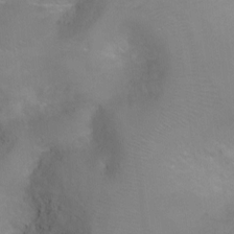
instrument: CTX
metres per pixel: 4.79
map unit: Ht
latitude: -5.5399
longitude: -28.5168
